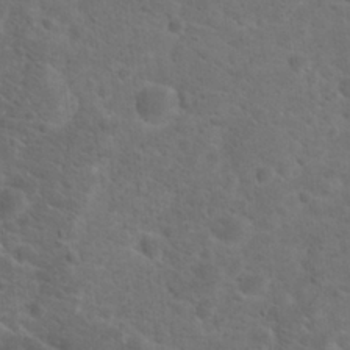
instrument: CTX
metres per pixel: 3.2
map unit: Hto
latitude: 19.7449
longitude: -38.6679
